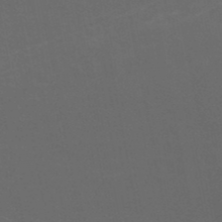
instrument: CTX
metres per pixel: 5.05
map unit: HNb
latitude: -50.1606
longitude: -45.7449
